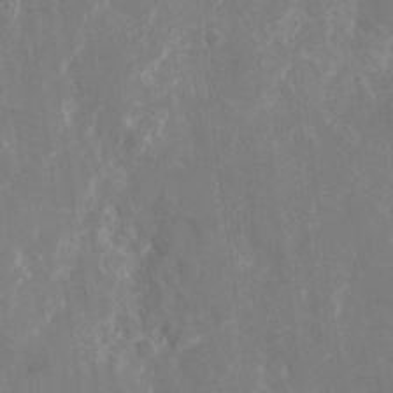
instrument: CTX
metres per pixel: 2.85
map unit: Nhu
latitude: -22.8408
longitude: -72.9325
